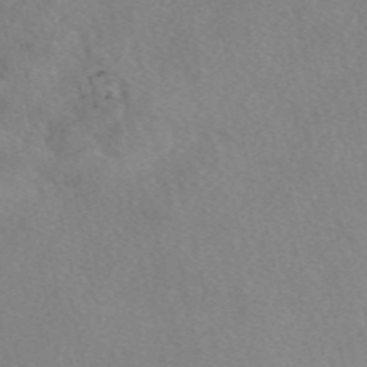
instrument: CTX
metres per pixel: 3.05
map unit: eAb
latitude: 49.4804
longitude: 107.1998
